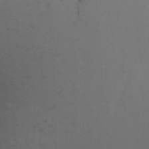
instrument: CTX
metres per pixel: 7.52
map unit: Aa
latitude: -3.4265
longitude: -73.3671
